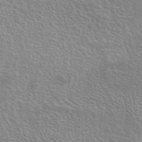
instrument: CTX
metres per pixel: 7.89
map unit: eAb
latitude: 44.0444
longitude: 112.3117
